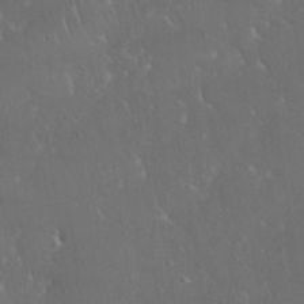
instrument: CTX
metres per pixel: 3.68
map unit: Nhu
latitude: 28.1578
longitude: -66.1577
